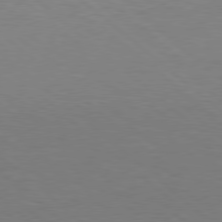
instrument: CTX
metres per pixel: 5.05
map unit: Hpe
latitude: 78.4034
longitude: -150.6679
